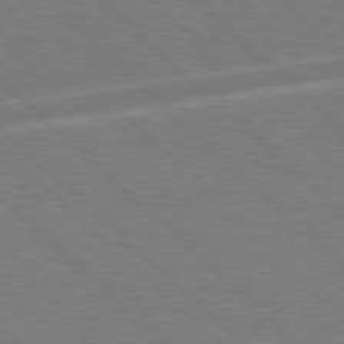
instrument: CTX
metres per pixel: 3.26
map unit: Hpe
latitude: 77.7260
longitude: -151.9717
